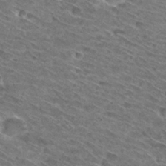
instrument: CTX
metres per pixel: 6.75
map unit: Hto
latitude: 30.4601
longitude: -45.9339
